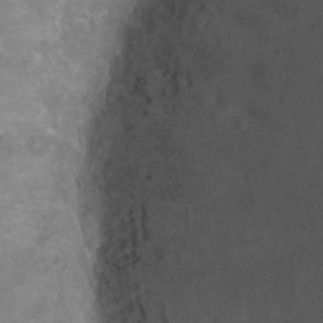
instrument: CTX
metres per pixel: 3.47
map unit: Nhu
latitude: 25.4615
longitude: -50.2711
